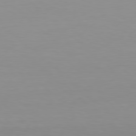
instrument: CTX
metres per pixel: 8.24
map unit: Hpe
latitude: 78.0633
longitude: -132.8569
